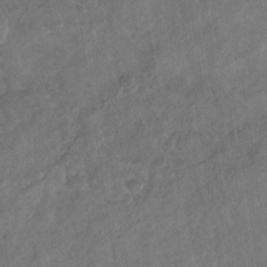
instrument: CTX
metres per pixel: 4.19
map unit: Nhu
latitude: -30.7841
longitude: -62.1767
